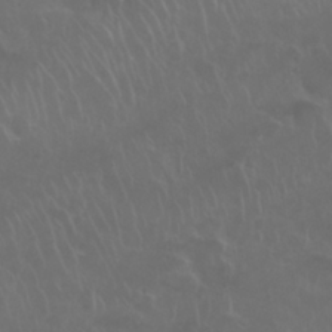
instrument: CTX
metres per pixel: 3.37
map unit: Nhu
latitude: 28.0633
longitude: -61.3859
